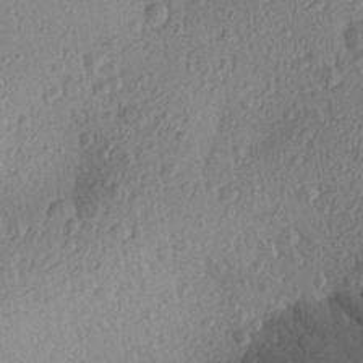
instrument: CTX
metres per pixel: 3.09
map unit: Aa
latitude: 25.6882
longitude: -145.2159
